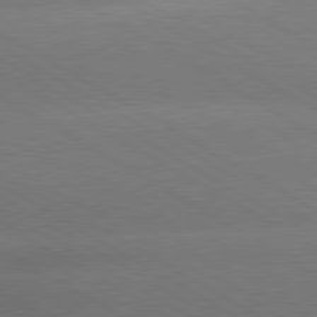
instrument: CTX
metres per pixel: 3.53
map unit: lApd
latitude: 80.3656
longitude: -149.7072
